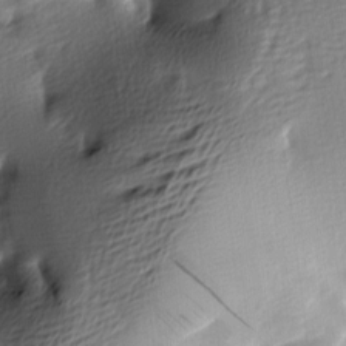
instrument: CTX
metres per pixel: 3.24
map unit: lAa
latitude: -9.2754
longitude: -125.6505
